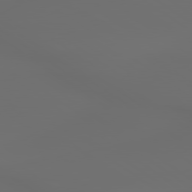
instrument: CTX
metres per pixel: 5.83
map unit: lApd
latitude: 79.5182
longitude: -175.7450
